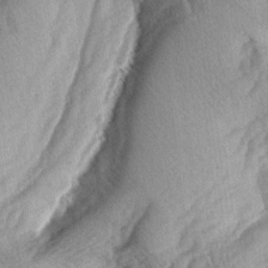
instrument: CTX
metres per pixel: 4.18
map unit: lAa
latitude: -4.2361
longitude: -127.1592
